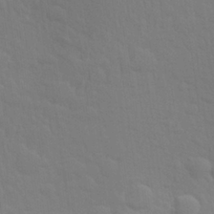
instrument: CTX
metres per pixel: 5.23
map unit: Aa
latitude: 26.0633
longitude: -145.6505
